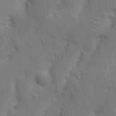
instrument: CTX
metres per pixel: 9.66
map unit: Nhu
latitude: 18.8191
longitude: -75.2159
